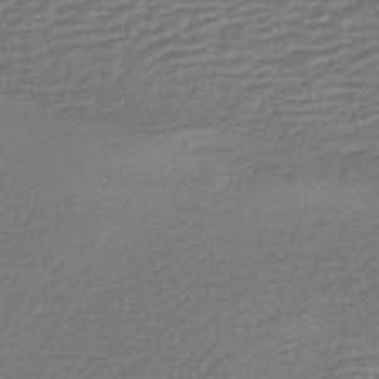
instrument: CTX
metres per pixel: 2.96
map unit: HNhu
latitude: -43.4265
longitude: 104.7274
